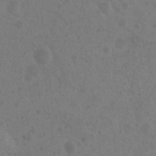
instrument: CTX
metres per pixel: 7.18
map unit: Nhu
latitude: 6.7624
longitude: -19.5182
